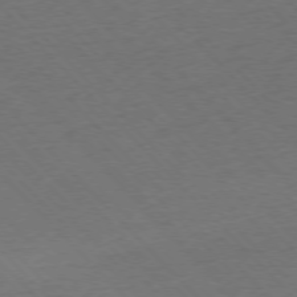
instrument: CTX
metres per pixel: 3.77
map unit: Ap
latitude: -77.2376
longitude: -86.1578
